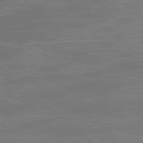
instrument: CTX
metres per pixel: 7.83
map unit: Ap
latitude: -78.5573
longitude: -68.8569
